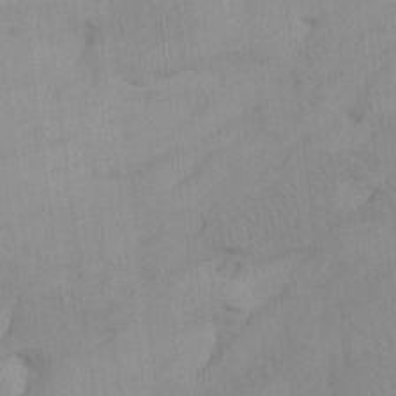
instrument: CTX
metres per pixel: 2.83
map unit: Htu
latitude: -7.6910
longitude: -67.6316
